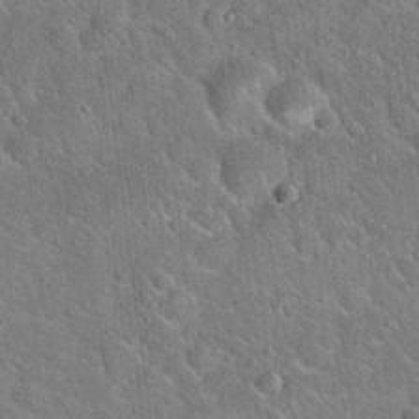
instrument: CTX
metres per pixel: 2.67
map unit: Hto
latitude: 20.1389
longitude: -50.8947
